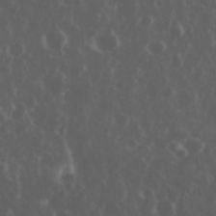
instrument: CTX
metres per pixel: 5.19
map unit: eHh
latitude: 34.4979
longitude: -59.5560
